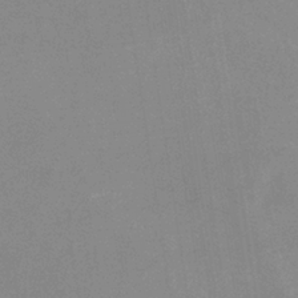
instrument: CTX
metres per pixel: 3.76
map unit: eHb
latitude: -36.1794
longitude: 73.4265
